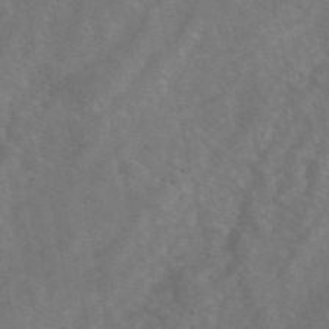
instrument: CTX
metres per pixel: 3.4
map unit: eAb
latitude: 48.3278
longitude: 118.4818
